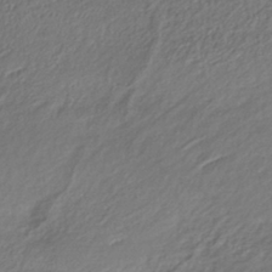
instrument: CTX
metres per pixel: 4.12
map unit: lHb
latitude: -39.7289
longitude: 73.9745
